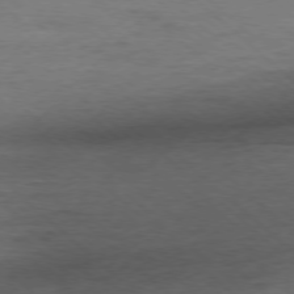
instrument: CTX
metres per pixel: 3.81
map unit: Ap
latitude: -78.3117
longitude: -88.1956
